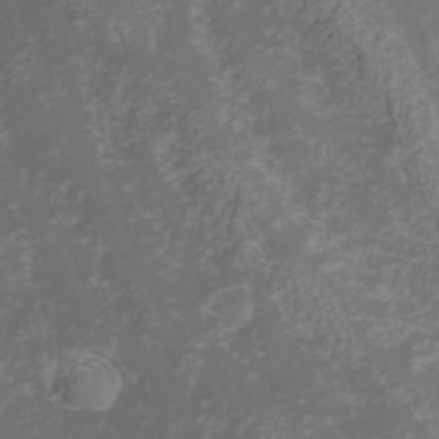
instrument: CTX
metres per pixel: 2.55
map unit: Hve
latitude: 33.2726
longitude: 149.2565
